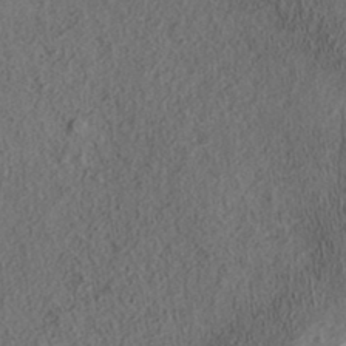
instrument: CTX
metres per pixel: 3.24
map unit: ANa
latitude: 36.0822
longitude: 12.9164
